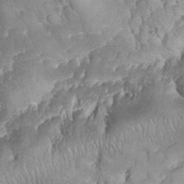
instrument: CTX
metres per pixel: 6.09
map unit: eHh
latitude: 32.2900
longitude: -64.5357
